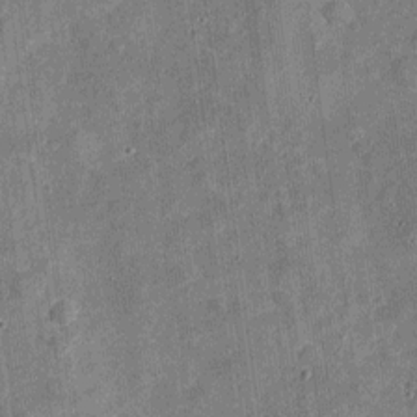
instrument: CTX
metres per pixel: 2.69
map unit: Nhu
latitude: -18.8030
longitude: -56.3656
